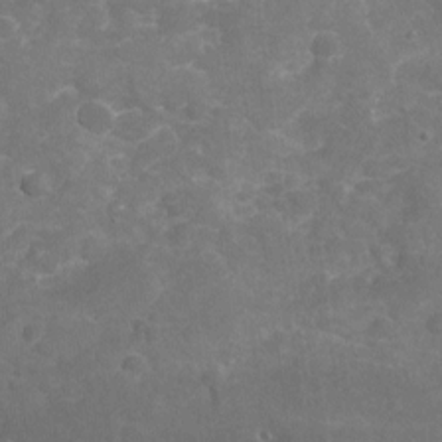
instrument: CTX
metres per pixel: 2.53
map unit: Nhu
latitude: -19.1431
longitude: -56.8568
